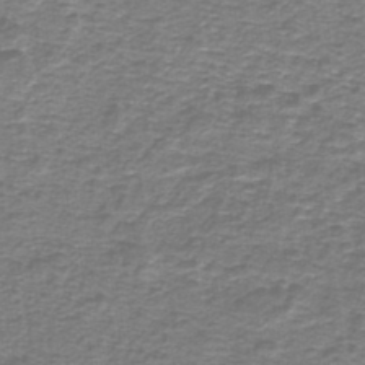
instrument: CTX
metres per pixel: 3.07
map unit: lHb
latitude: -41.6533
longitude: 55.2187
